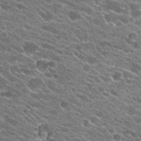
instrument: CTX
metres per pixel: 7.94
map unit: Hto
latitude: 23.1781
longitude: -37.9150
